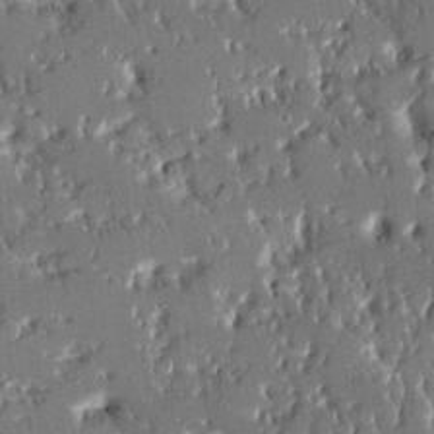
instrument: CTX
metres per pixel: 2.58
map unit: Aa
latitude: 10.2712
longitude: -125.8772
